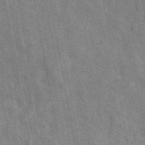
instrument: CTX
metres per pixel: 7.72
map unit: eAb
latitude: 46.9703
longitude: 122.3684
